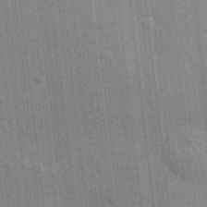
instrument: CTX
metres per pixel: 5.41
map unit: eHh
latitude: 5.5560
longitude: -74.3467
